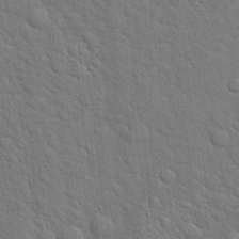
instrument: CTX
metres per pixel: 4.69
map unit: Hto
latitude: 19.1592
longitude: -51.8394
